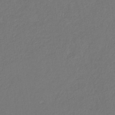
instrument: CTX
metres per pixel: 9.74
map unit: eHb
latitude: -30.1606
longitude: 67.8800
